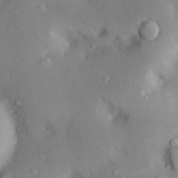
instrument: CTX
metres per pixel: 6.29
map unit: Htu
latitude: -5.5777
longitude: 158.0094
